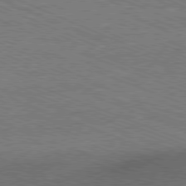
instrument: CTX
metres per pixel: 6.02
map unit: Ap
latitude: -81.1242
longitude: -75.4049
